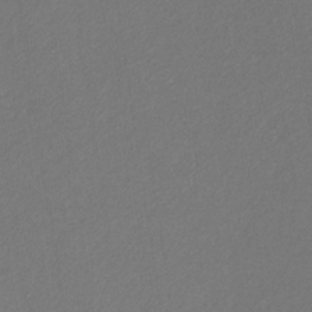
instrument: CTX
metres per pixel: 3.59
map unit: eHb
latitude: -31.0297
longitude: 68.2172
